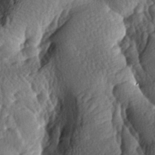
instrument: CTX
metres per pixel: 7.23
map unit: lAa
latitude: -5.7099
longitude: -124.5357
